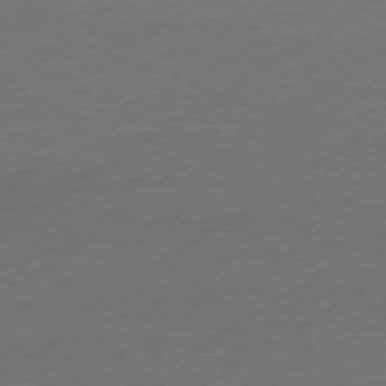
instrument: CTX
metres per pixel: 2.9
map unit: Hpe
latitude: -80.8030
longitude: 15.2187
